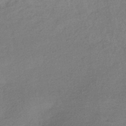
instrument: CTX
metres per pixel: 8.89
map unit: HNhu
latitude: -40.8975
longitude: 92.5007
